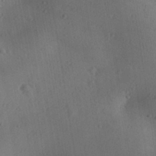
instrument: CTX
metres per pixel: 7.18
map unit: Aa
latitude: 31.1404
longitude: -144.2711
